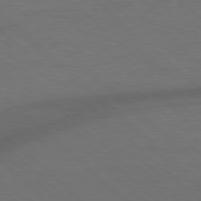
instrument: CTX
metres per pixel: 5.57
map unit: Hpe
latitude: 77.6505
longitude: -150.4979
